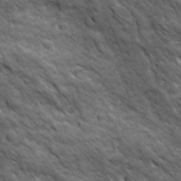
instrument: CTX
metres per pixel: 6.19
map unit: Ave
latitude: 19.0836
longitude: -134.1011
